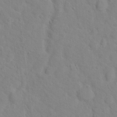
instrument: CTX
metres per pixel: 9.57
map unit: Hto
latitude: 17.3860
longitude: -36.4790
